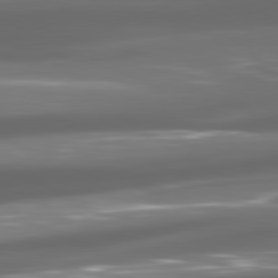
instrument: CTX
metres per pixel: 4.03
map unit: lApd
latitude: 81.2537
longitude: -146.4790
